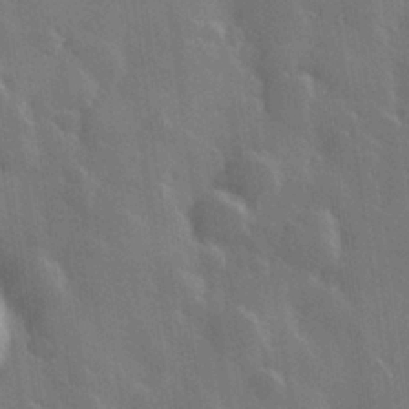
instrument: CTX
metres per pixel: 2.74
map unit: Hve
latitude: 27.9339
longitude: 146.6329
